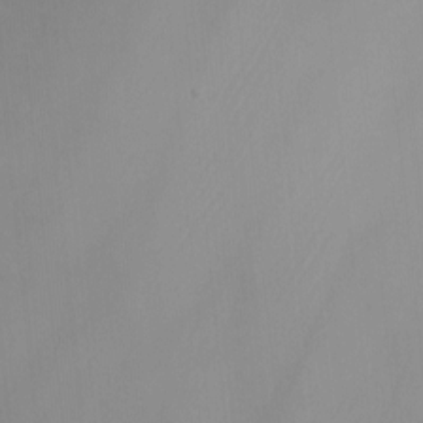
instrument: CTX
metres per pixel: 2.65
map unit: Nhu
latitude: -9.3132
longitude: -78.5924
